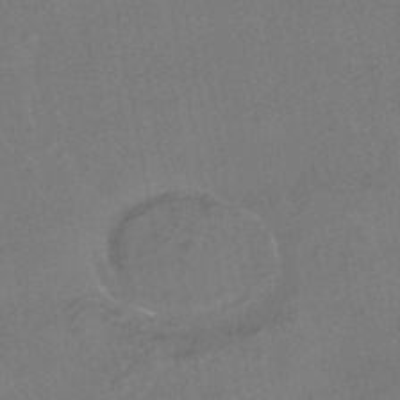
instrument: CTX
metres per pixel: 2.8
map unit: HNhu
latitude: -41.3887
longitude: 103.4077
